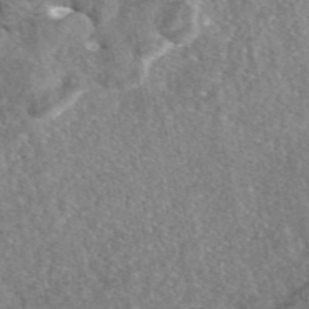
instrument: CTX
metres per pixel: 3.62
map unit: eAb
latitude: 46.7247
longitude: 107.1054
